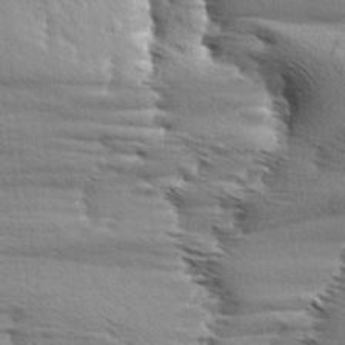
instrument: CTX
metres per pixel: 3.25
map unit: Aa
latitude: 5.9150
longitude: -136.8380
